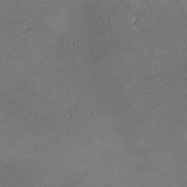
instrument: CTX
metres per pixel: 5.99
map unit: lHvf
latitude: -11.9178
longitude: -102.9136
